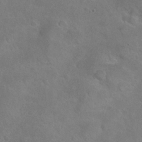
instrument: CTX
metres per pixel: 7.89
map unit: Nhu
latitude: 24.3656
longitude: -53.6694
